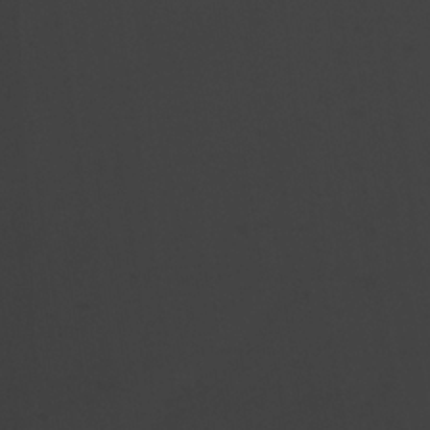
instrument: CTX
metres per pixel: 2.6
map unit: Ave
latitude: 22.8758
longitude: -135.1592
